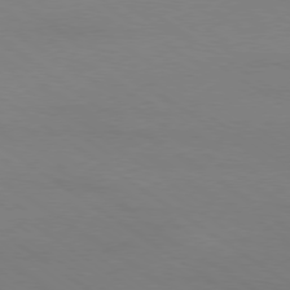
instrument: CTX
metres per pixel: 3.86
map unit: Ap
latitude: -79.7666
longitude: -66.4034
